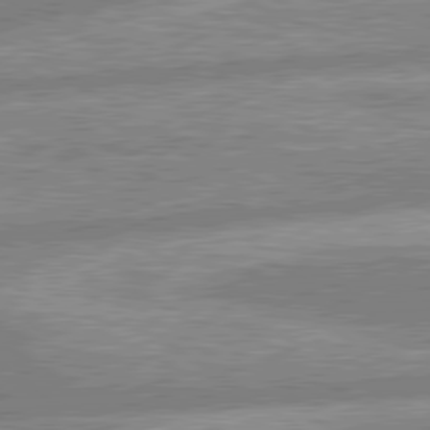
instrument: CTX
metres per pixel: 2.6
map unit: lApd
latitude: 80.0255
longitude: -164.2145
